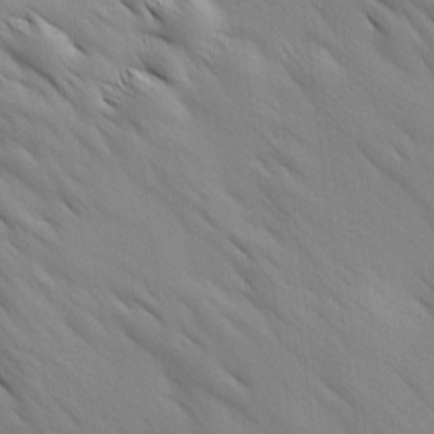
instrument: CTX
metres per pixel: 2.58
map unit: Ave
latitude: 12.4412
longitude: -105.9339
